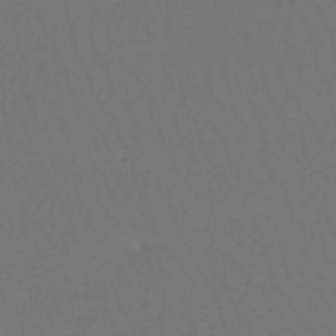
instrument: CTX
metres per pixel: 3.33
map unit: HNb
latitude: -49.8801
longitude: -53.5749
